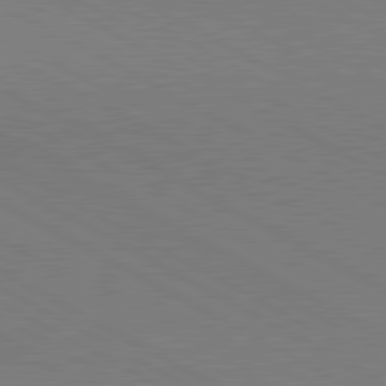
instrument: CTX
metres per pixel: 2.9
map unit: lApd
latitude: 80.8947
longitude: 150.3117
